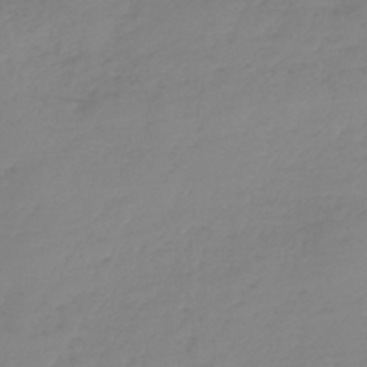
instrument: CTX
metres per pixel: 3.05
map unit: lHb
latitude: -44.5952
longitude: 70.0661
